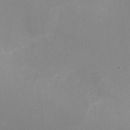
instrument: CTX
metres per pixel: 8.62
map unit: Nhu
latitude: -27.3320
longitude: -75.3482
